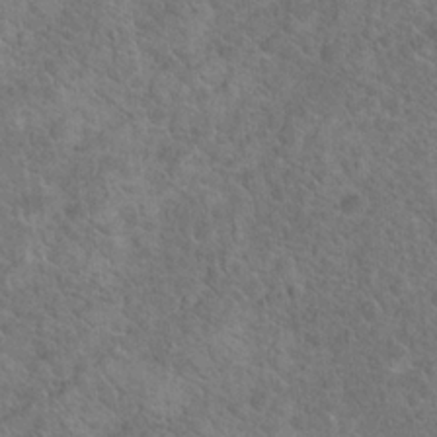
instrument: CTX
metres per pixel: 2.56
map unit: Hto
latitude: 19.1214
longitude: -43.5371
